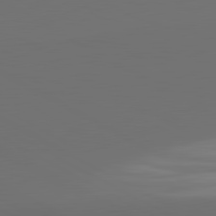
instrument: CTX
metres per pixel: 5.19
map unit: lApd
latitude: 81.6883
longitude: 152.6707
